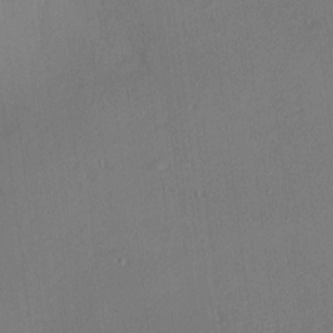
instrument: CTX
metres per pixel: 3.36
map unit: Nhu
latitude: 0.4979
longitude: -77.3481
